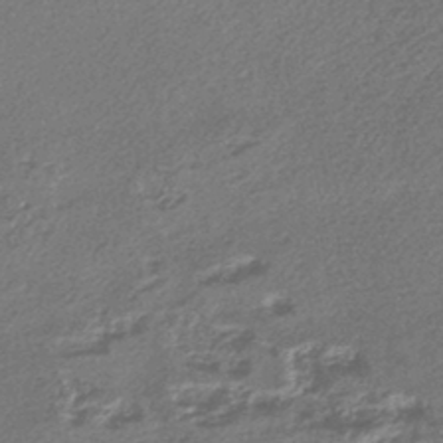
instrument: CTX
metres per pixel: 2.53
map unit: lHb
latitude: -43.8233
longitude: 78.8030
